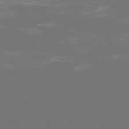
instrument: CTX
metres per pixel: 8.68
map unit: Ap
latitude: -77.7100
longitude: -61.9150
